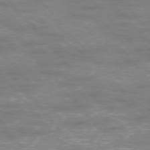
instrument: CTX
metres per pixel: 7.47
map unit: Ap
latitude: -76.4440
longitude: -61.8394
